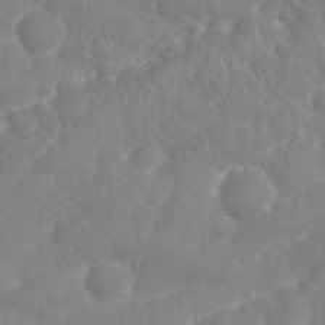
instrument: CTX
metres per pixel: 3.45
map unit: Nhu
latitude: 25.3481
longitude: -61.5371
